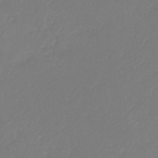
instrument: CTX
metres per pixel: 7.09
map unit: eHb
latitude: -30.4251
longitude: 63.5777
